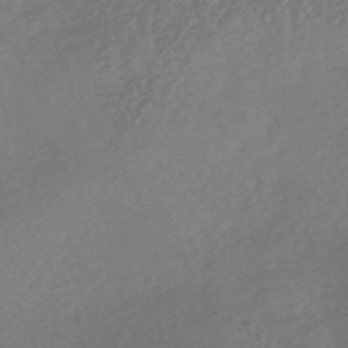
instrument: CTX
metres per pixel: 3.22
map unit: HNhu
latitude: -46.3117
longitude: 93.8233
